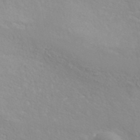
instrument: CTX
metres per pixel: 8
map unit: ANa
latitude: 40.1388
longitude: 22.4629
